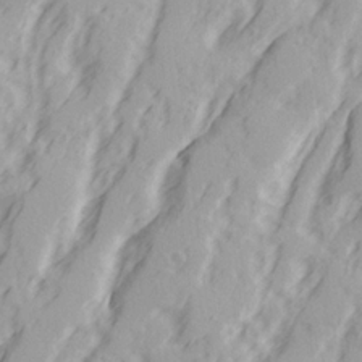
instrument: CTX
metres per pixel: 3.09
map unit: Ave
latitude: 21.7639
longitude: -131.8962
